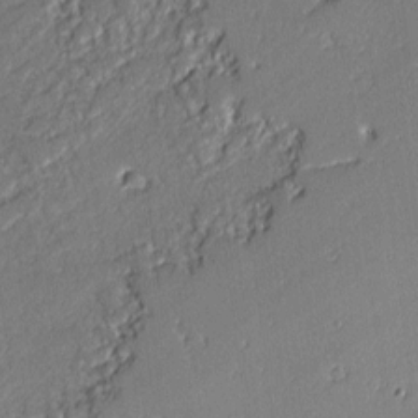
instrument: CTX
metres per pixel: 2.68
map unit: lAvf
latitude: -1.8045
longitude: -109.1970
